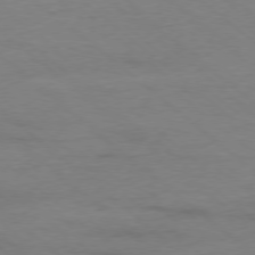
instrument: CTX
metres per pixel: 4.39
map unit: Ap
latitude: -78.1605
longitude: -92.9135
